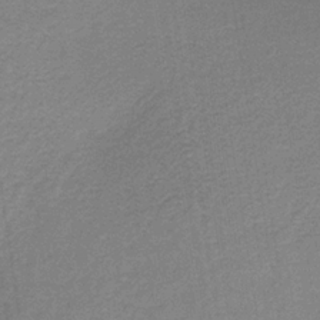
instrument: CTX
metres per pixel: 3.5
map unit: HNb
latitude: -32.8597
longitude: 57.4832
